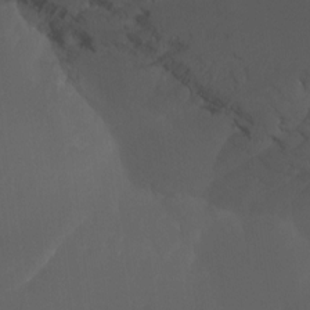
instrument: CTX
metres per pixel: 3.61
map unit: Nhu
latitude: -15.3321
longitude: -57.7260
